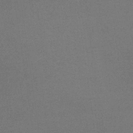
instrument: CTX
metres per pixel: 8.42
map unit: lHb
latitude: -35.9367
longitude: 68.3117
